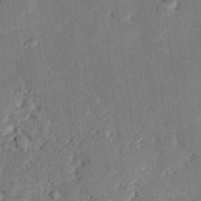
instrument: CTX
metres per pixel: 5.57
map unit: eHh
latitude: 26.9892
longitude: -82.3656
